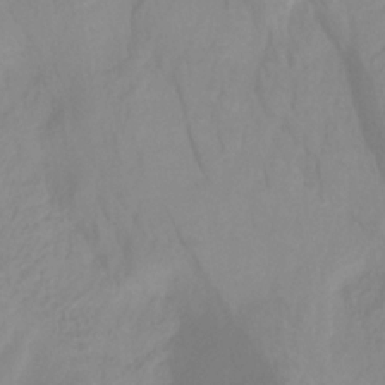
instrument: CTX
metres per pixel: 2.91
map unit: HNhu
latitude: -29.1620
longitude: 67.5966
